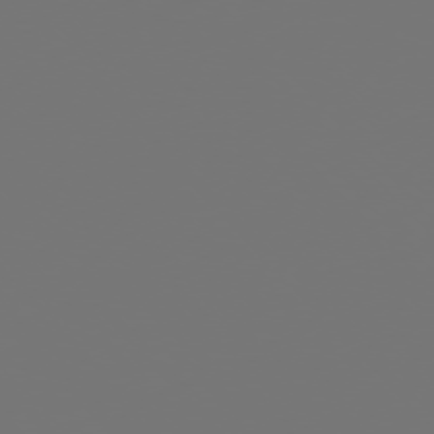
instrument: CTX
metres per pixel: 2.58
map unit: Ap
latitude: -76.4818
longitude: -62.8758
